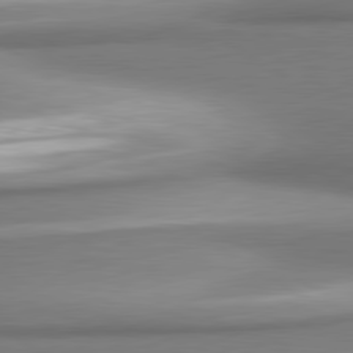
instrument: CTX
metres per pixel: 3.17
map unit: lApd
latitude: 80.6490
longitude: 179.6910
